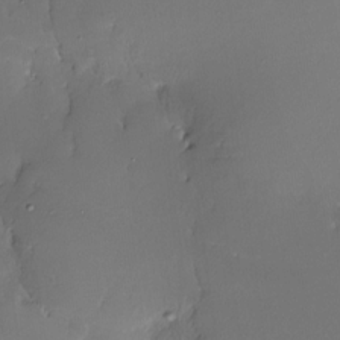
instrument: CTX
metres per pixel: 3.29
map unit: Nhe
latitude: -27.0486
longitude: -110.4412
